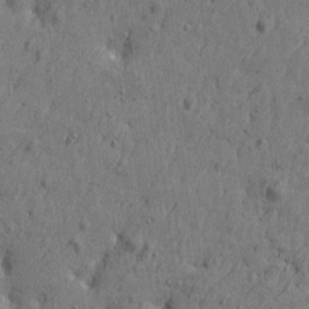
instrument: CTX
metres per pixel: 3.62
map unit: Htu
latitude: -5.9745
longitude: 179.8611
